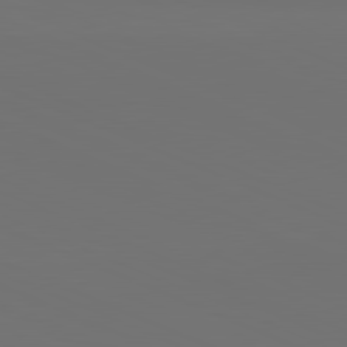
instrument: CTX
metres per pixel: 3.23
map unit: lApd
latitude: 81.5560
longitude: 146.9353
